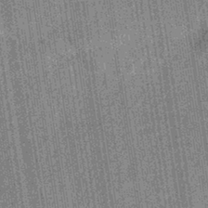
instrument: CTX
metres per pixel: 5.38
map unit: eHb
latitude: -40.4818
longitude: 82.5574
